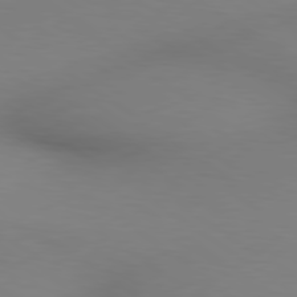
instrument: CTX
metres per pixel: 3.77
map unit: lApd
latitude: 80.0633
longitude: 121.5210
